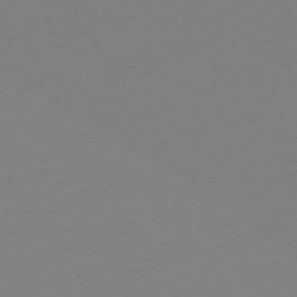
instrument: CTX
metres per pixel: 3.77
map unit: Hpe
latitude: 72.9703
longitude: -122.9325
